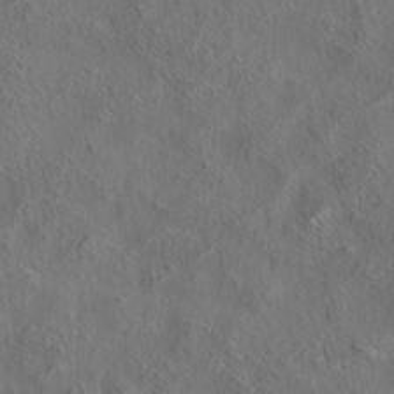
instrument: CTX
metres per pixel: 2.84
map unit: eHh
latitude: 6.4601
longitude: -76.7435
